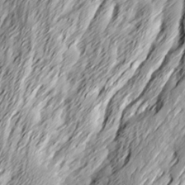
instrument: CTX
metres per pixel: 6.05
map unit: Ave
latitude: 15.3860
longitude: -136.5924
